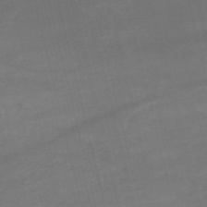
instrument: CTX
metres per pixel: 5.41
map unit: HNb
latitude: -52.8974
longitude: -37.8017
